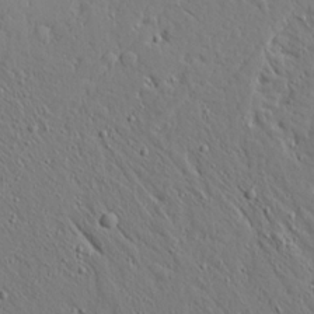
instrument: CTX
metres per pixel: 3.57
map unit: Aa
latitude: 15.3482
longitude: -140.8569
